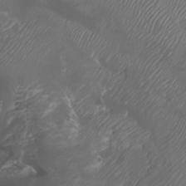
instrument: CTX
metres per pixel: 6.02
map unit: Htu
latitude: -7.0486
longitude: -71.1403
